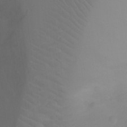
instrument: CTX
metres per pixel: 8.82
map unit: Ht
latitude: -16.7652
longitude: -41.3859
